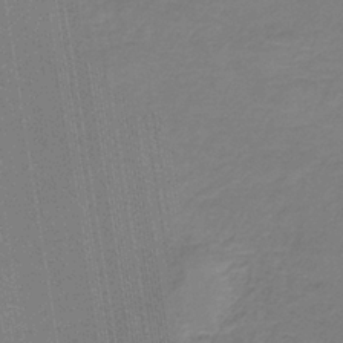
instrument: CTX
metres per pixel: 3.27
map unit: HNb
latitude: -35.1998
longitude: 55.1809
